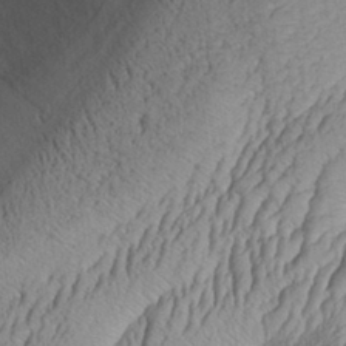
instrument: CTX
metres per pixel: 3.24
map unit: Aa
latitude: 30.8191
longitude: -133.9150
